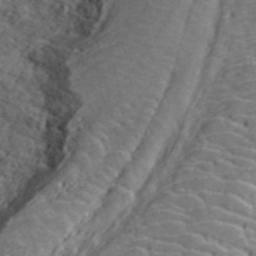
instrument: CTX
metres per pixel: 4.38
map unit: ANa
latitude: 43.3104
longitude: 47.3320
